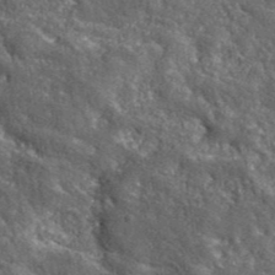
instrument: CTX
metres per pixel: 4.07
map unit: eHh
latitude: 42.2334
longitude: -90.6490
